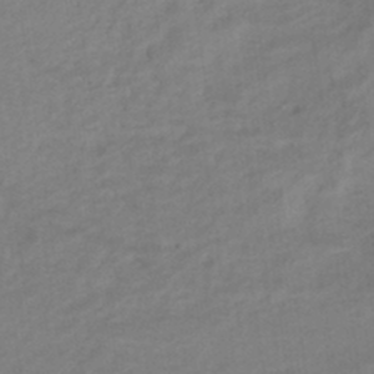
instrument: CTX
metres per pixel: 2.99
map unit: HNhu
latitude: -42.7841
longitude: 101.9178
